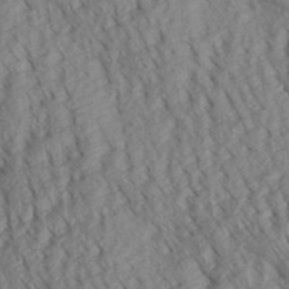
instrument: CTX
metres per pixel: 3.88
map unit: Aa
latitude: 30.5546
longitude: -138.7435
